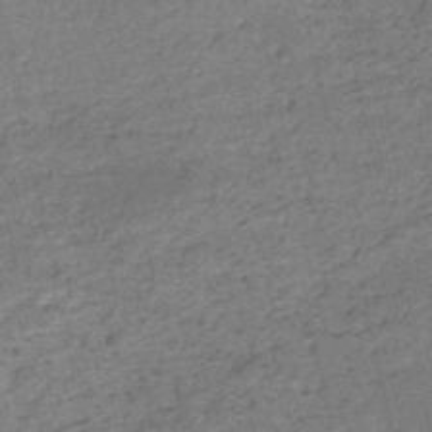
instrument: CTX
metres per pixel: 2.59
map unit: HNb
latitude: -51.8989
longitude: -41.0458
